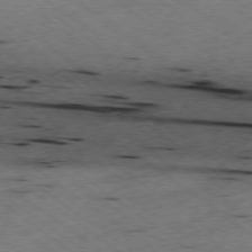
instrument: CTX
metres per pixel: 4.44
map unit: Hpe
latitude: -78.5007
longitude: -22.1200
